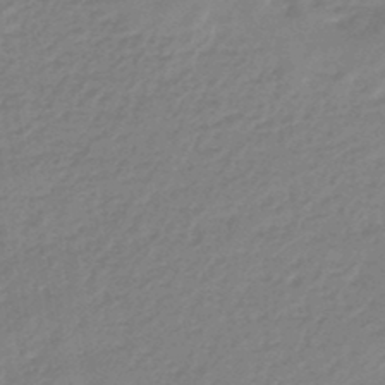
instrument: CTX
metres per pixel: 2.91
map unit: eHb
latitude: -46.0661
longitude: 83.0108
